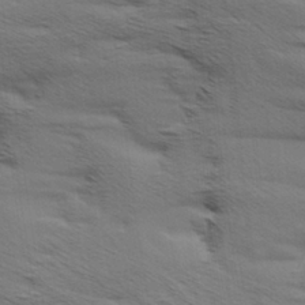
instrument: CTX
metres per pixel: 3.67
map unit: Aa
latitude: 6.5546
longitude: -137.9717
